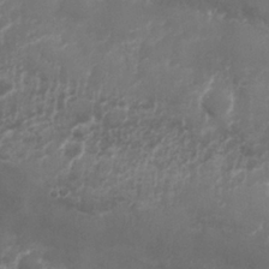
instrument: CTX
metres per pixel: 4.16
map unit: Nhu
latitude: 25.8772
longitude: -63.2348
